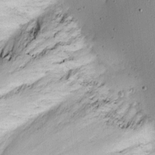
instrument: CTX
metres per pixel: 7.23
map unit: Hve
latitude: 13.6883
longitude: -90.6113
